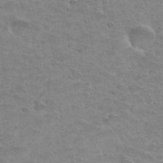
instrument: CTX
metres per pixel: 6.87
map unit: Hto
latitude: 33.0836
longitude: -41.7260
